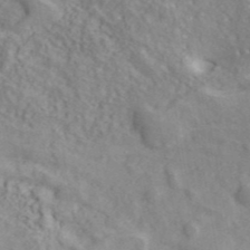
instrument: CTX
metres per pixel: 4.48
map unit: ANa
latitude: 41.9717
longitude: 31.0486
